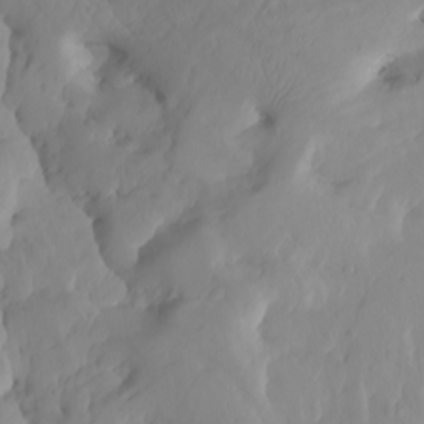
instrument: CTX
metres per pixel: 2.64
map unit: Htu
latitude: -8.3684
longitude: -65.7261
